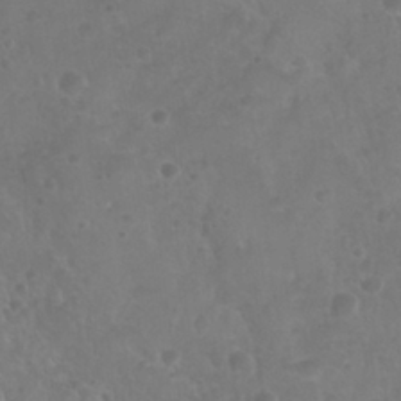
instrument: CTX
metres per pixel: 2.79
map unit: Nhu
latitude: 28.6112
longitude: -55.4048
